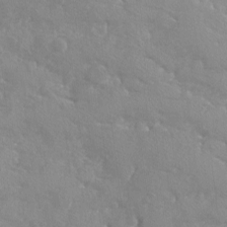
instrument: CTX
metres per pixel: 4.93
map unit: Ave
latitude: -8.6707
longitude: -117.6505
